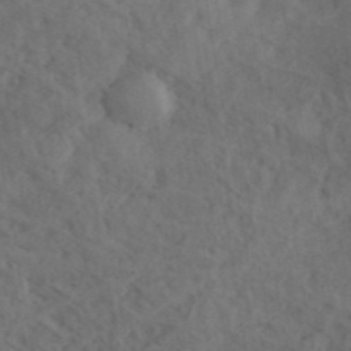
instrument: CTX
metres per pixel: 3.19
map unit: ANa
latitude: 41.2536
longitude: 52.9352
